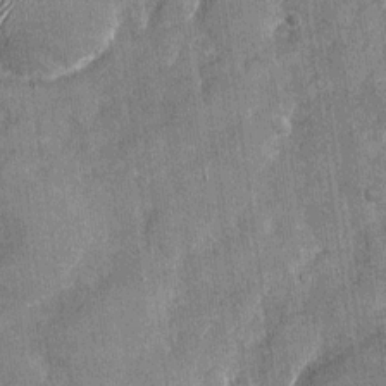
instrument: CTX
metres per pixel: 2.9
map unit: Nhu
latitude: -27.6532
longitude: -62.4601
